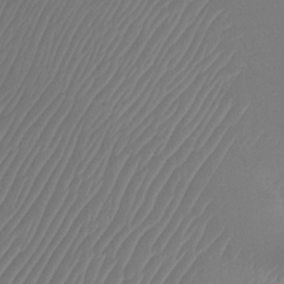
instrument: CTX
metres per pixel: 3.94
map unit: Ht
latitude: -8.3495
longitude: -39.4237
